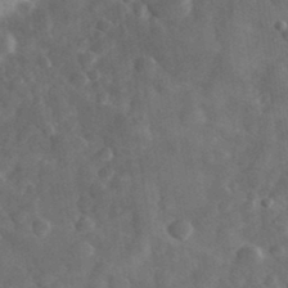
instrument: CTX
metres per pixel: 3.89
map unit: eHh
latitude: 33.7828
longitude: -68.9703
